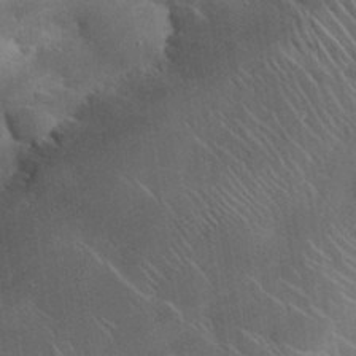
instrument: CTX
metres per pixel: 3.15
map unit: lHvf
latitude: 35.7071
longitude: -92.1577
